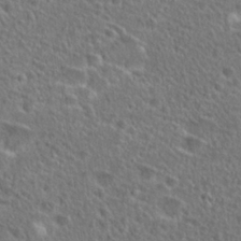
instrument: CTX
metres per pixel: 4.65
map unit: Hto
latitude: 25.5560
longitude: -46.3090
